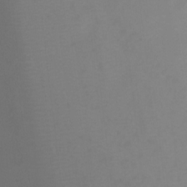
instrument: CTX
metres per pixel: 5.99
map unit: Ht
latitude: 0.7057
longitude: -35.4804
